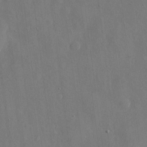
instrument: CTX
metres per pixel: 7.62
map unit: eHh
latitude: 10.4412
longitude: -69.8583
